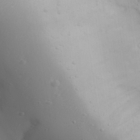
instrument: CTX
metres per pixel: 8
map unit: Aa
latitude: 31.3671
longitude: -132.8191
